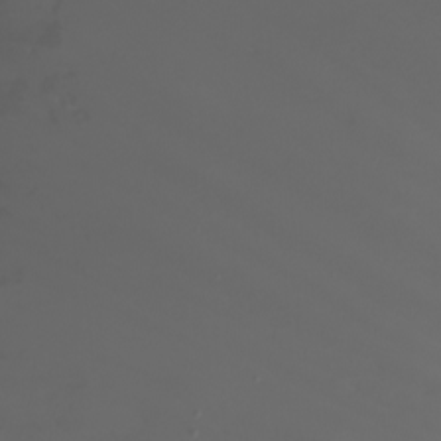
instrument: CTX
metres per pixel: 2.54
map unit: Ht
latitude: -1.2565
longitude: -61.6127
